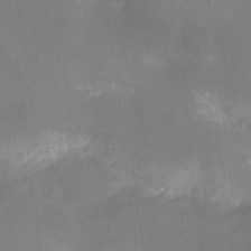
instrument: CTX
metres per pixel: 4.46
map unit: Ht
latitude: -14.3307
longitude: -54.0444
